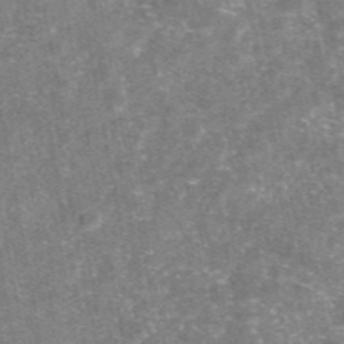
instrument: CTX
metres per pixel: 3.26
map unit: eAb
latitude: 46.8758
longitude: 121.0486
